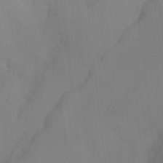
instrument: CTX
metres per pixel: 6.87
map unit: Nhu
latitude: -15.1620
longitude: -56.4978
